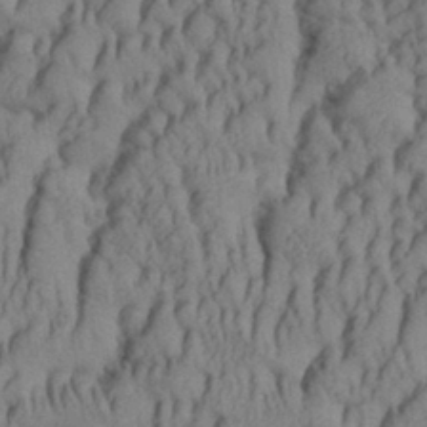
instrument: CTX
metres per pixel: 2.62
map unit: Aa
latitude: 29.2159
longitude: -137.4616
